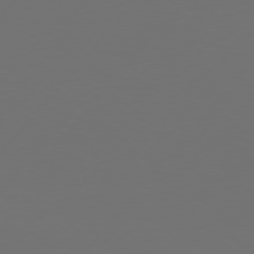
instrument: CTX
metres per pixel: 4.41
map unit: Hpe
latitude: 75.9906
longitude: -129.0080
